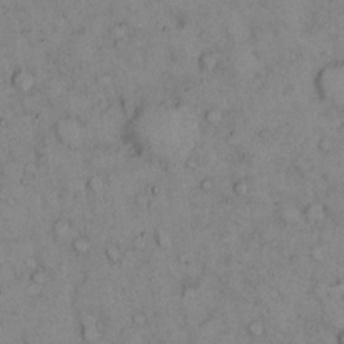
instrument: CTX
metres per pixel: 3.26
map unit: Hto
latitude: 10.6869
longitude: -60.1578
